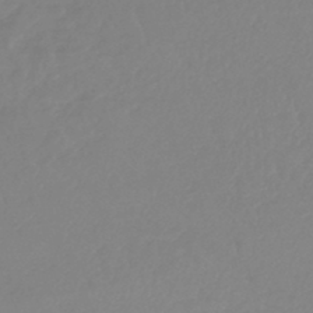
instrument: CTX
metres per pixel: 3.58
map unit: lHb
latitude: -44.5574
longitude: 71.0298
